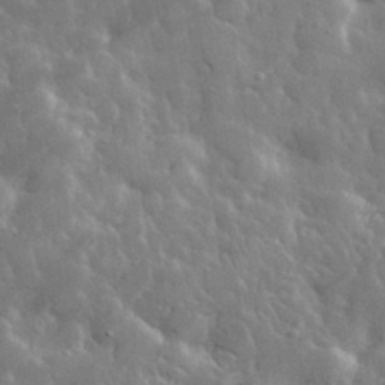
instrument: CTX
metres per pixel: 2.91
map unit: lHvf
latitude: 33.6883
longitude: -86.5168
